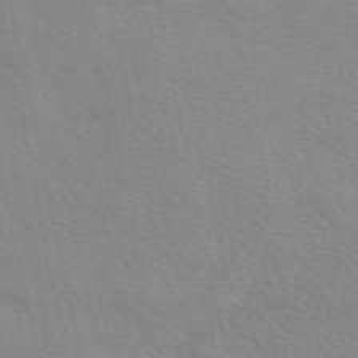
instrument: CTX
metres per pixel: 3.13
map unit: eAb
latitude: 49.9528
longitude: 120.5384
